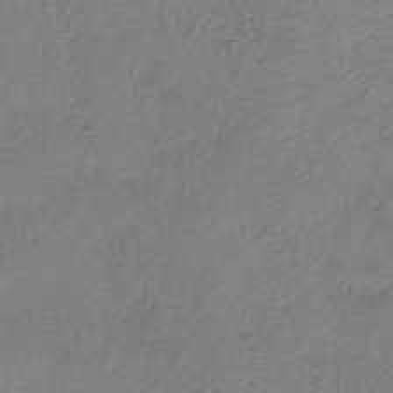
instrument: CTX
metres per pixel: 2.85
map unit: HNb
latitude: -33.1243
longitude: 56.0850
